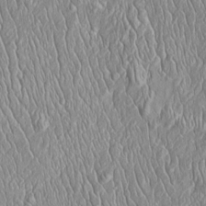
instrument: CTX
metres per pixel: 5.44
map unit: Htu
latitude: -4.5196
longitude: 158.0472
